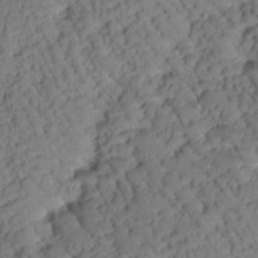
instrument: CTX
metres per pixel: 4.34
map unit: Htu
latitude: 0.9136
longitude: 176.6896
